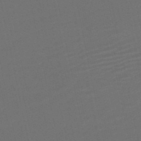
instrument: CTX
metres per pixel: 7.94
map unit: HNb
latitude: -52.1039
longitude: -48.2522
